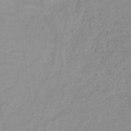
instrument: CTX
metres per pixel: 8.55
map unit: lHb
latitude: -33.4266
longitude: 65.1242
